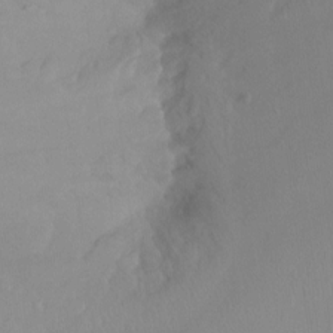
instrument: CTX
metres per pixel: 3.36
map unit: Ht
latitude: -13.4643
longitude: -43.6883
